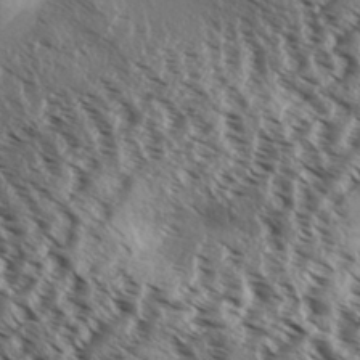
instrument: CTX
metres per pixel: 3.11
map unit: Aa
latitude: 32.2900
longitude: -138.1767
